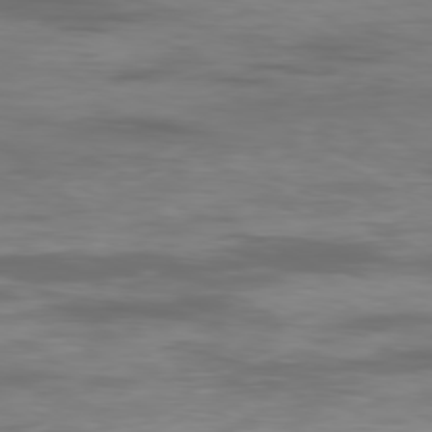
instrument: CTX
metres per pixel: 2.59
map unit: Ap
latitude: -79.5966
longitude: -74.4790
